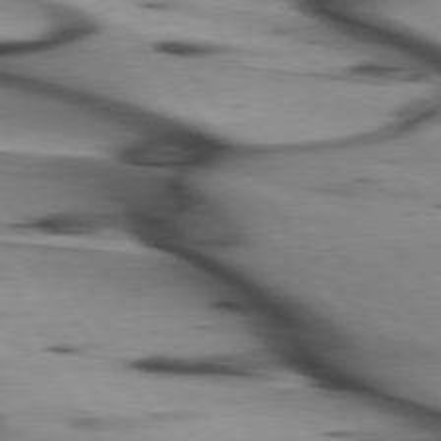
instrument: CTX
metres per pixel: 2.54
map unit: lApd
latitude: 75.2915
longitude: -65.7827
